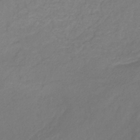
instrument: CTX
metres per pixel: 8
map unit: eHb
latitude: -30.7085
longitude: 64.0472
